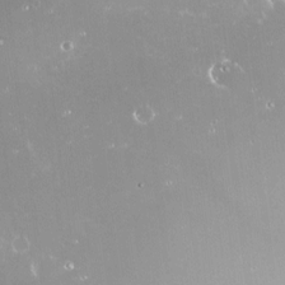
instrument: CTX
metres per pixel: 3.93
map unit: Nve
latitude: -18.2739
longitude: -59.7450
